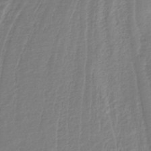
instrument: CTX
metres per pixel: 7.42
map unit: lHb
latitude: -41.7477
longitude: 51.9178
